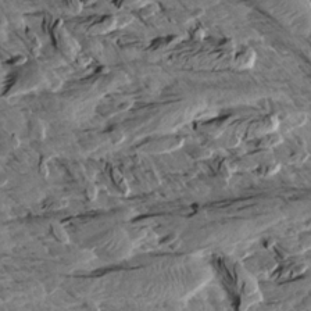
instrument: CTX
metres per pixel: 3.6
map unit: Aa
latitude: 13.1781
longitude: -141.4615
